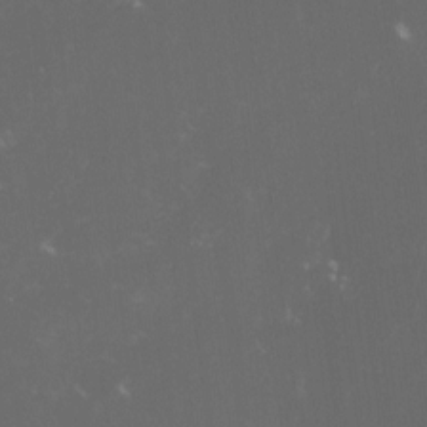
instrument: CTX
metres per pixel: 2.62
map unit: lHvf
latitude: -13.4455
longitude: -101.2348
